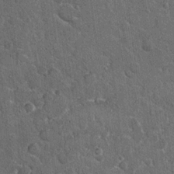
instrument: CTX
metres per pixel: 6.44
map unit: Hto
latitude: 15.8584
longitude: -34.6301
